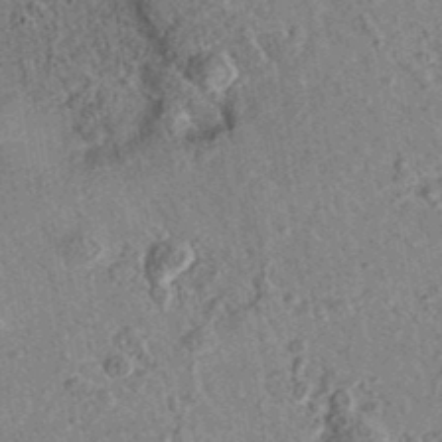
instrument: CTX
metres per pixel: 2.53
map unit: eAb
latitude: 35.8961
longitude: 110.6329
